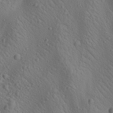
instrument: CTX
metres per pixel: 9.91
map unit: lAa
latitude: 22.8191
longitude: -138.2333
